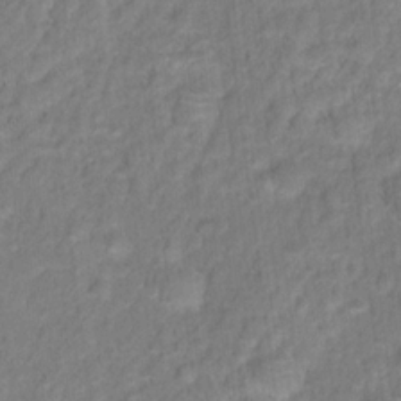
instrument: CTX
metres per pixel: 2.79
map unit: Hto
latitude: 16.6679
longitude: -40.5167
